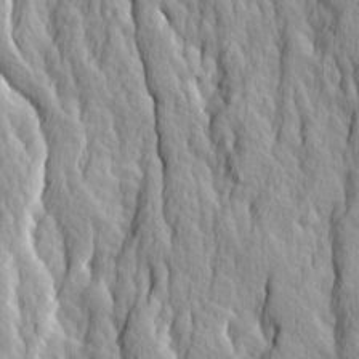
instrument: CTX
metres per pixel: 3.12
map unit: Ave
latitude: 14.1767
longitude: -133.2348
